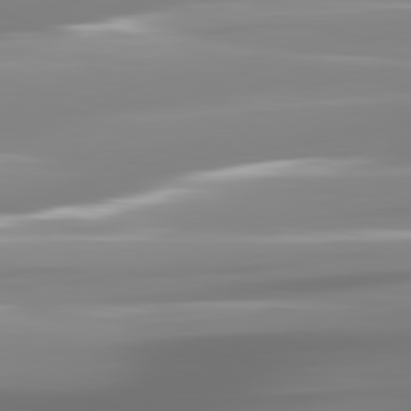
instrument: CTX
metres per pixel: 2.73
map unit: lApd
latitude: 81.5560
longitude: -138.9514
